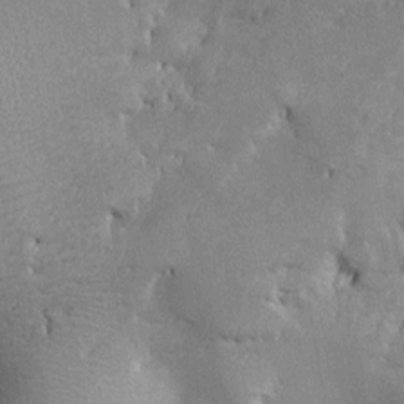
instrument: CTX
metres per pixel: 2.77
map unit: Htu
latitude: -6.9541
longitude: 155.5210
